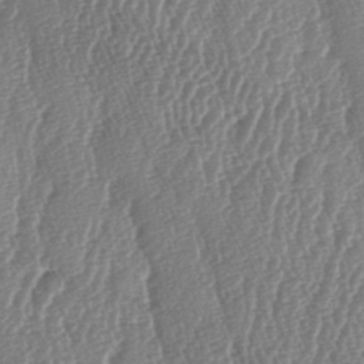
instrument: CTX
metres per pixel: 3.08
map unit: lAa
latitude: -6.6707
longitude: -129.6883
